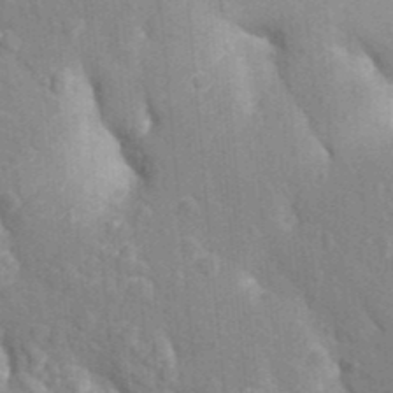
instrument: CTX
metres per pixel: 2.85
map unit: Aa
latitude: 26.0444
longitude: -149.8017
